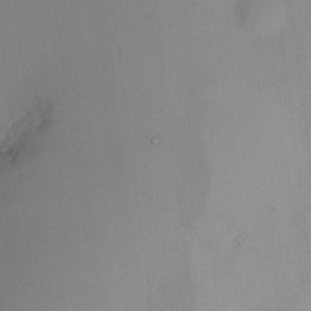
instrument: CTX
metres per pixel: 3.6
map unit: HNhu
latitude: 6.1956
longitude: 8.8786
